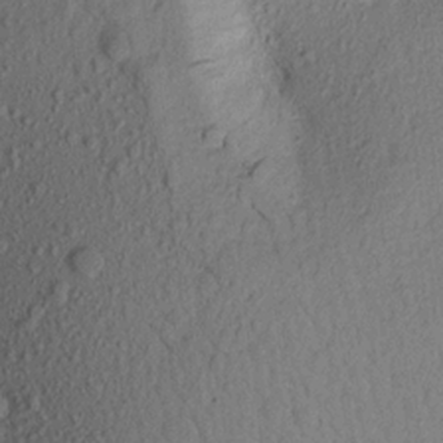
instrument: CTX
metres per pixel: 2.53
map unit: Aa
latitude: 17.1403
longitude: -146.4790
